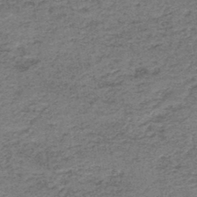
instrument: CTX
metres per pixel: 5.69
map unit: HNb
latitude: -44.5574
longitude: 50.0472
